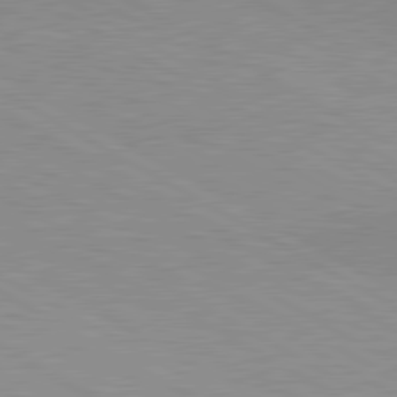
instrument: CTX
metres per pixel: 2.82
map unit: lApd
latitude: 80.6868
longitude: 150.6707
